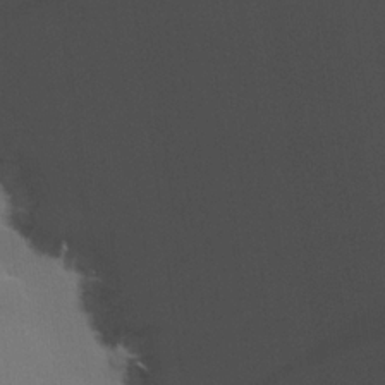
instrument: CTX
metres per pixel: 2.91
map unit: lHvf
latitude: 22.4034
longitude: 141.3698
